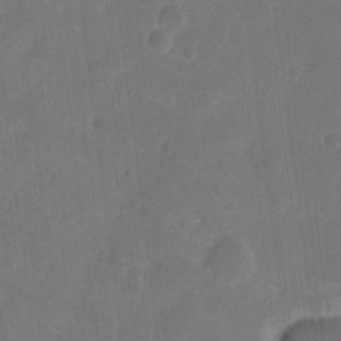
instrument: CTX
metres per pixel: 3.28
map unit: eHh
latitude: 5.8394
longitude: -66.8946
